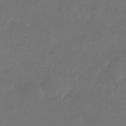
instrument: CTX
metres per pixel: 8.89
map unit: Nhu
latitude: -27.6910
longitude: -72.4034
